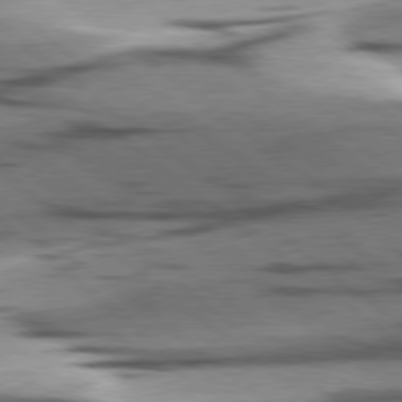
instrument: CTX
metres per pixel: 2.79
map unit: lApd
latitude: 78.5735
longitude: -50.7435
